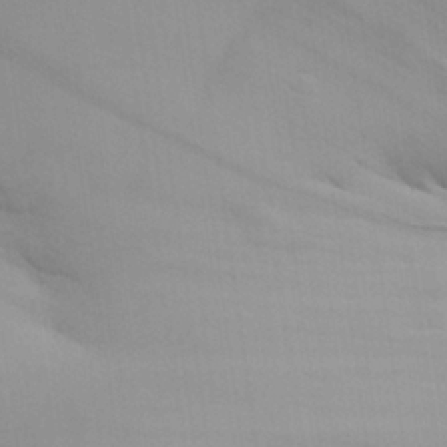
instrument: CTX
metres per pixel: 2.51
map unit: Aa
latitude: 26.4790
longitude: -132.0633
